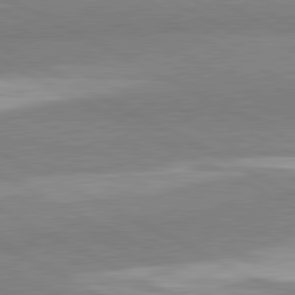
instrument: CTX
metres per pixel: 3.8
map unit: lApd
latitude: 81.2726
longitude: -179.6316
